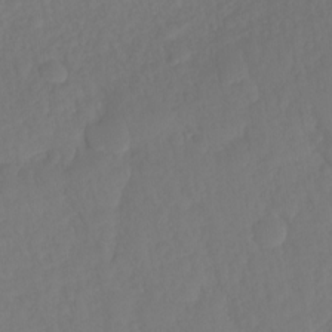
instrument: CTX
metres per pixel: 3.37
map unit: Ht
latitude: -14.3873
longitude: -57.1970
